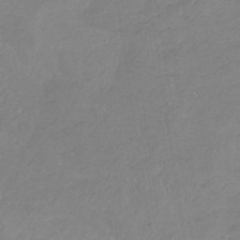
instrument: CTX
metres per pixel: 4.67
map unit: HNb
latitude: -35.0486
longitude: 56.1983
